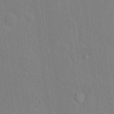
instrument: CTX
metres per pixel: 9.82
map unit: Hto
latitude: 13.8583
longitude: -36.1200
